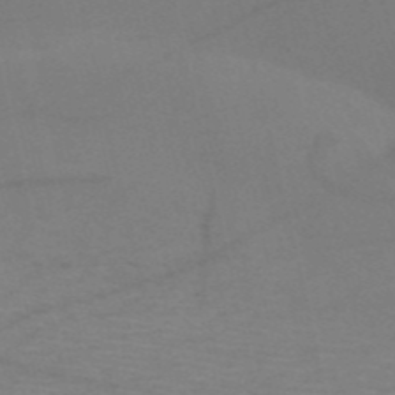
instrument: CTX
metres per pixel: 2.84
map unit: HNb
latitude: -53.0864
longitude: -46.1011
